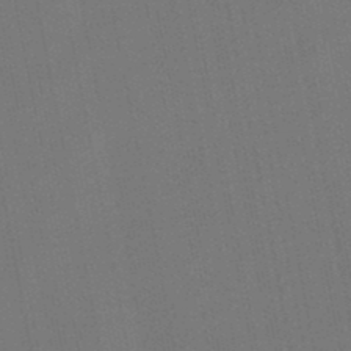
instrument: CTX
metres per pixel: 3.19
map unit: lHb
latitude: -47.5210
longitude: 72.1228
